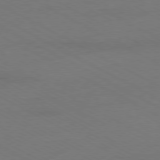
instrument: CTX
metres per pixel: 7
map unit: Ap
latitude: -79.8611
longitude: -82.4223
